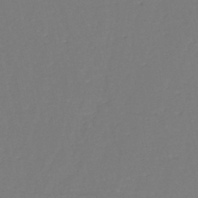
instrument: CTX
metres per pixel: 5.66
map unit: eHh
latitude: -45.2565
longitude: -28.9513
